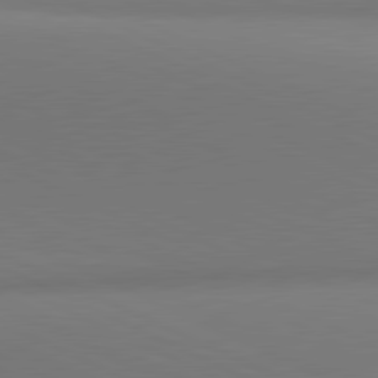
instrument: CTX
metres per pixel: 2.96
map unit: lApd
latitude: 81.4237
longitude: 144.9164
